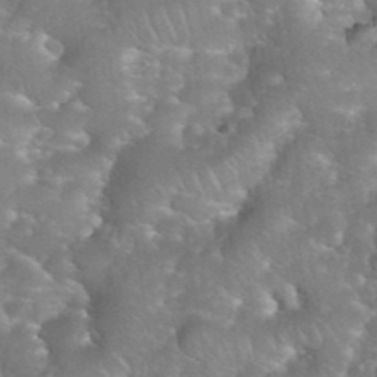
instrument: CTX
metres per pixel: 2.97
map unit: eHh
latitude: 39.7261
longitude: -58.6868
